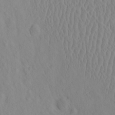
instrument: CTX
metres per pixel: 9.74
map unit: eHh
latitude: -1.7289
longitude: 18.9353
